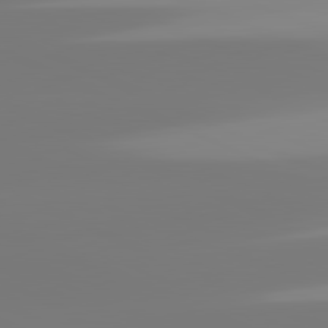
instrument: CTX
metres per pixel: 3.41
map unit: lApd
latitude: 81.7450
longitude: -148.8191
